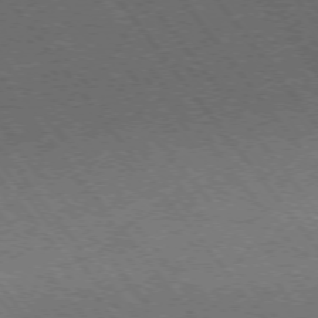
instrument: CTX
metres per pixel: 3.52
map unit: Ap
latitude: -75.8045
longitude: -62.8002
